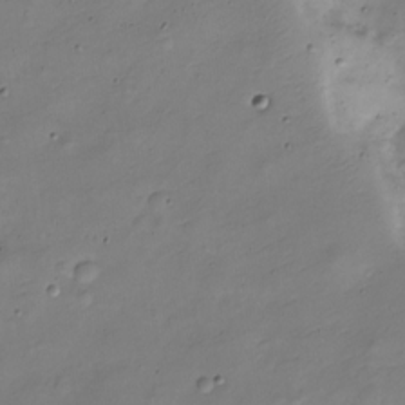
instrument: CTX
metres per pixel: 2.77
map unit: Nve
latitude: -25.9178
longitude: 106.0661
